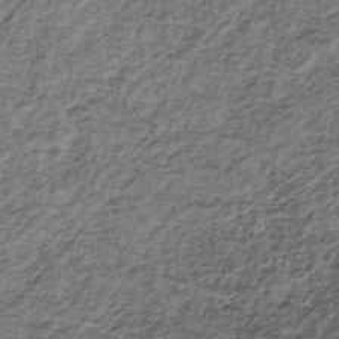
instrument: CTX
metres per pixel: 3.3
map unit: lHb
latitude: -38.3684
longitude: 66.2551
